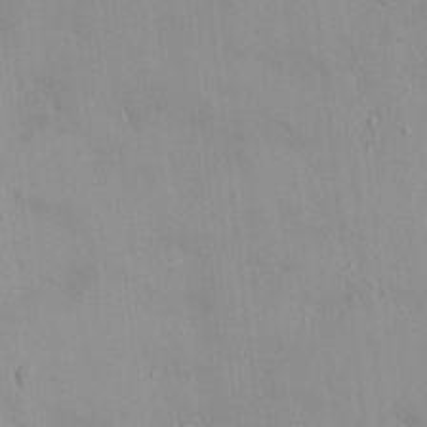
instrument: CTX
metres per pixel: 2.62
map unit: HNhu
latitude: 3.3670
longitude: 6.6707
